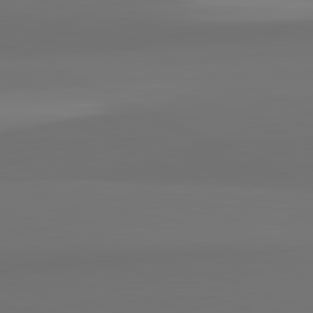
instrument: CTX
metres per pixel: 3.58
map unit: lApd
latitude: 82.5923
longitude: 166.7463
